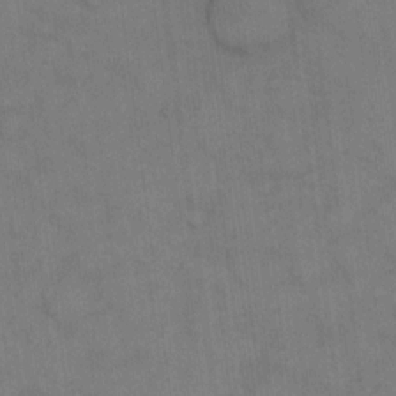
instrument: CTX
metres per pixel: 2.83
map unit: eHh
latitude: 14.6113
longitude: -62.6869
